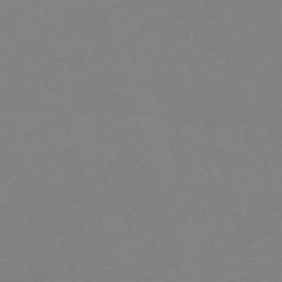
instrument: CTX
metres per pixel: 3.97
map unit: eHh
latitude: -63.4643
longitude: 49.1998
